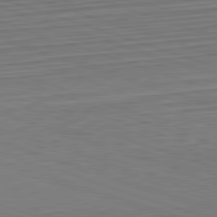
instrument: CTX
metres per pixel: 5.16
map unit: Hpe
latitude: -82.7085
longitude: 14.6330
